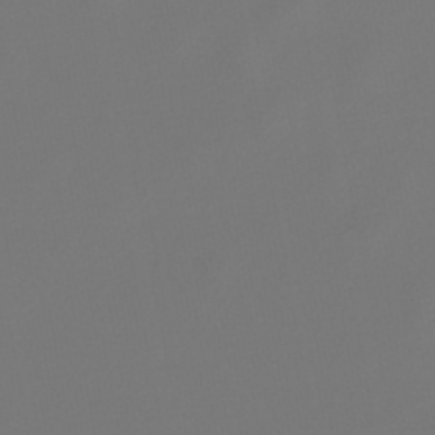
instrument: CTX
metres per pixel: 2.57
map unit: lHb
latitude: -47.3887
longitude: 72.5385
